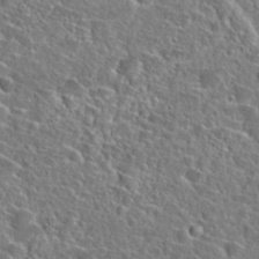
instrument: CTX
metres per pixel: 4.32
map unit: Hto
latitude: 25.3292
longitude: -46.3279
